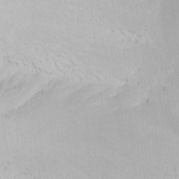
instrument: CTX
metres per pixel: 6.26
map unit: Nhu
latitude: -0.5574
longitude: -78.6869
